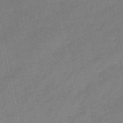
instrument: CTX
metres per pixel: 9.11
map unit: eHb
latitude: -46.6707
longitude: 85.6910
